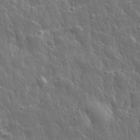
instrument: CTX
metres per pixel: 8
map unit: eHh
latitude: 31.6694
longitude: -79.2915
